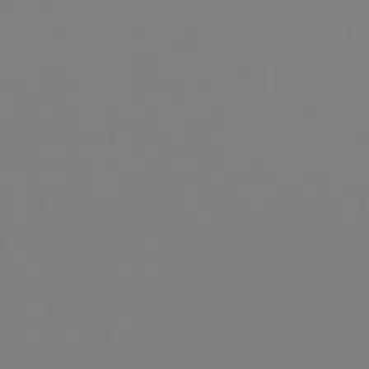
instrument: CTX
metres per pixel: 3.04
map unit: HNb
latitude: -44.3684
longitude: -44.4034
